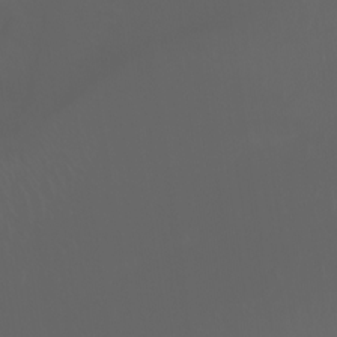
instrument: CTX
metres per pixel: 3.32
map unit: Ht
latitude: -3.5777
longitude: -60.3656
